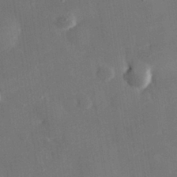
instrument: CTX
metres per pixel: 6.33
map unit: eHh
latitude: 29.9906
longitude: -78.3468
